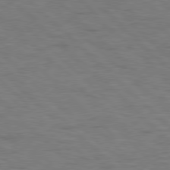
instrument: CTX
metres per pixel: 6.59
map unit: Hpe
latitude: 77.7638
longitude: -155.1403
